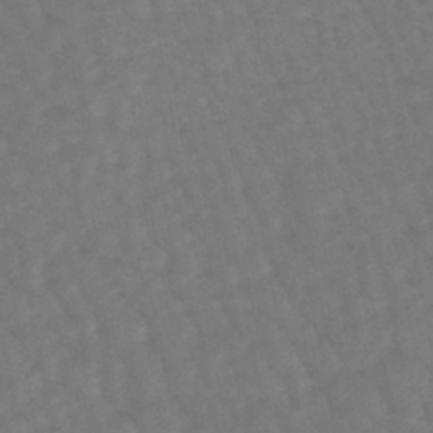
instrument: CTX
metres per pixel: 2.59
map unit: eHb
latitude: -46.5762
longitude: 80.7274
